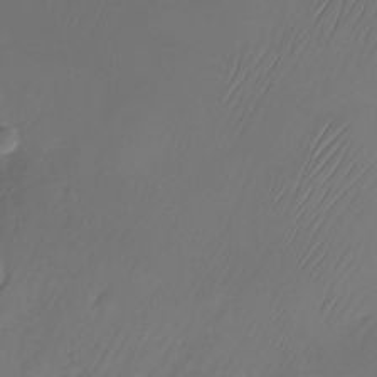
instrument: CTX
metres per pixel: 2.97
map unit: Nhu
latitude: -26.4440
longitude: -71.0269
